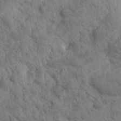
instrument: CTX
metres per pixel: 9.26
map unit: Htu
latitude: 0.1955
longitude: 174.4440
